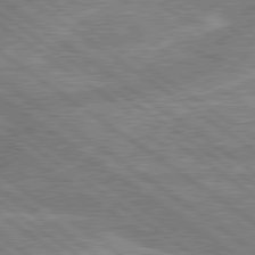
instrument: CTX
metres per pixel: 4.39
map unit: lApd
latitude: 79.5749
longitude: -157.0458
